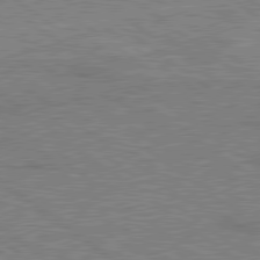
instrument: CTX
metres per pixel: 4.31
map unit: lApd
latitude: 79.4427
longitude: 167.0486
